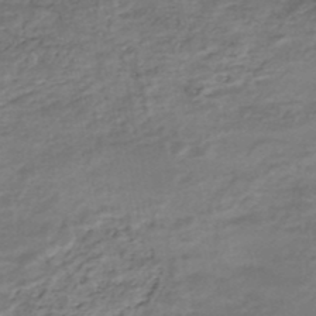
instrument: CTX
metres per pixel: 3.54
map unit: Nhe
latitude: -48.4251
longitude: -171.6505
